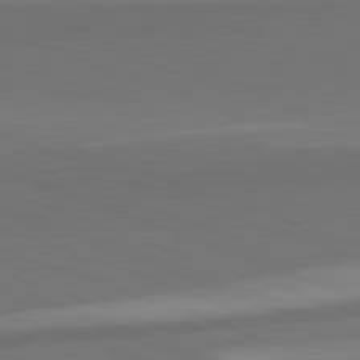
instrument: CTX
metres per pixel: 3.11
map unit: lApd
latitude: 82.3656
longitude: 136.3873
